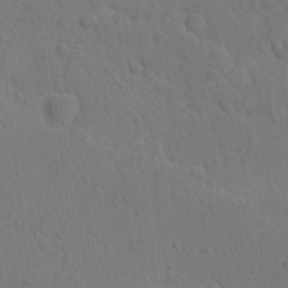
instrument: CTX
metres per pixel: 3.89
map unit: lAvf
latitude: -9.8422
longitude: -120.6491
